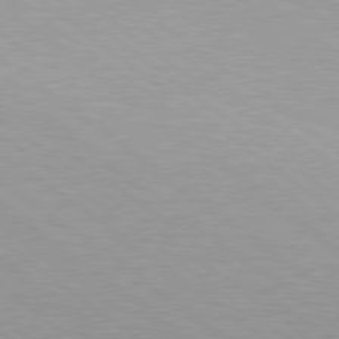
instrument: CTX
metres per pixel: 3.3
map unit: Hpe
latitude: 79.5182
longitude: -128.5546
